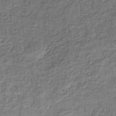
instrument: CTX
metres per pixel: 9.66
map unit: eHb
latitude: -35.1242
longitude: 79.6155
